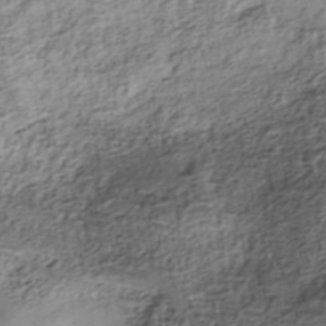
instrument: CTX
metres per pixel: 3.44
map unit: Nhe
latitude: -38.7274
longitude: -148.2711
